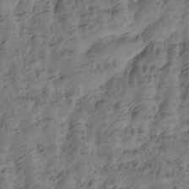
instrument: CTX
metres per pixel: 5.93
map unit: Htu
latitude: -4.9541
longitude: -176.9702
